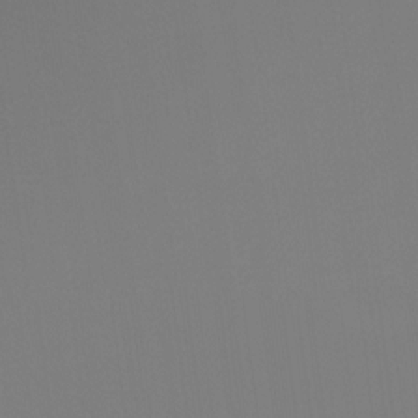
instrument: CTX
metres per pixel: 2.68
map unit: Ht
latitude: -15.9556
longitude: -48.3278
